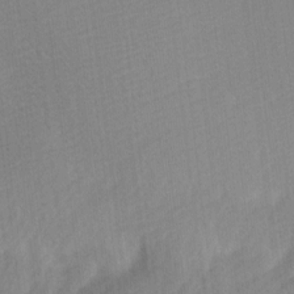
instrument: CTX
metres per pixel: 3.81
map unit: Ave
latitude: 10.7435
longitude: -106.9892
